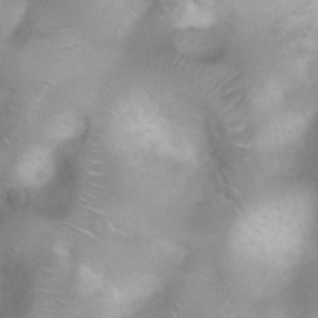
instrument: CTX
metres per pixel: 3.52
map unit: Ht
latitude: 2.8947
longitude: -24.9891
